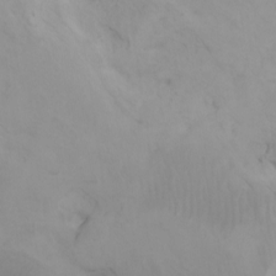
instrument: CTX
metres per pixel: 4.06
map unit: Htu
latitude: -7.6533
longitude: -67.8583
